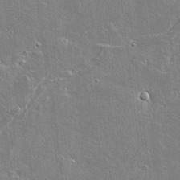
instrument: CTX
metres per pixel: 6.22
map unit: lAvf
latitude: 15.7450
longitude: -128.6112
